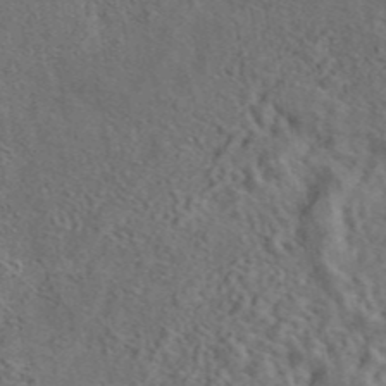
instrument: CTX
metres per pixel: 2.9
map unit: eAb
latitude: 43.5749
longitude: 110.5951
